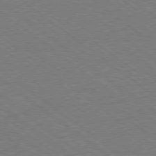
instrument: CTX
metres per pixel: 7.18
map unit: Hpe
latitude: -78.9730
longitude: -14.9703
